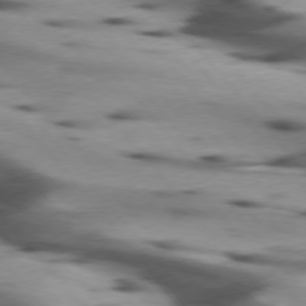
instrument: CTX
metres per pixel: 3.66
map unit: lApd
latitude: 75.4993
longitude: -64.3278
